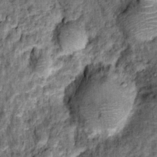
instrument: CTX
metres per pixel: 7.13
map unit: Hto
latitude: 14.3279
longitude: -34.8002
